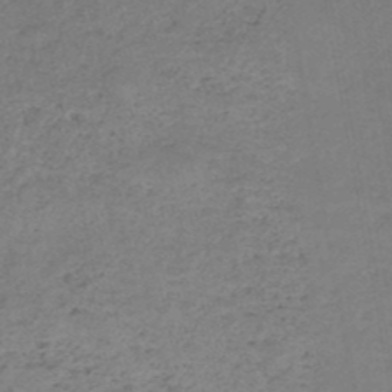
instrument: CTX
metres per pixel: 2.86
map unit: HNb
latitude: -50.4629
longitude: -53.7828
